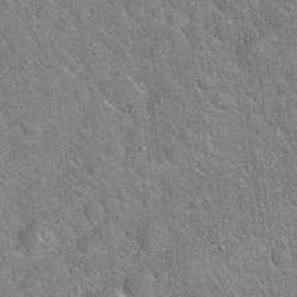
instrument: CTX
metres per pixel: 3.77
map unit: Hto
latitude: 20.1956
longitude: -51.5938
